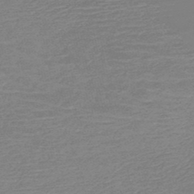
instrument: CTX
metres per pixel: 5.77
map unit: HNb
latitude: -49.0865
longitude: -51.7449
